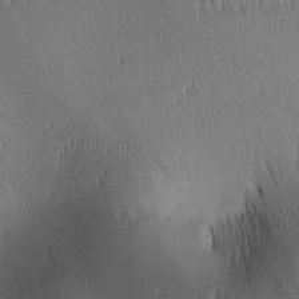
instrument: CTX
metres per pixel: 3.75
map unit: lAa
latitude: -9.0864
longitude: -124.8946
